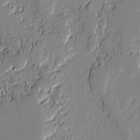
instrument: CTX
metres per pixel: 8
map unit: lAvf
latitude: -0.6330
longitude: -108.4223
